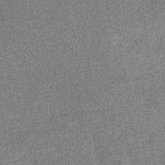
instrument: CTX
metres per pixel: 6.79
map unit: HNb
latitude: -31.4265
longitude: 60.4062
